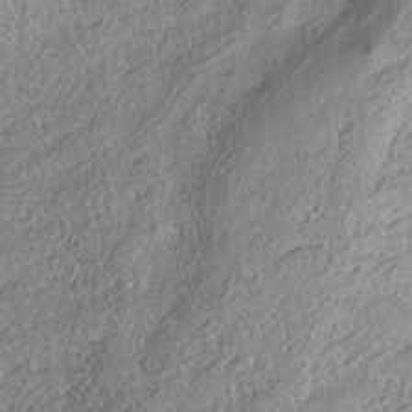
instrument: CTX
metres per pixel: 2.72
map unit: Nhe
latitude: -38.2551
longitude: 138.5763
